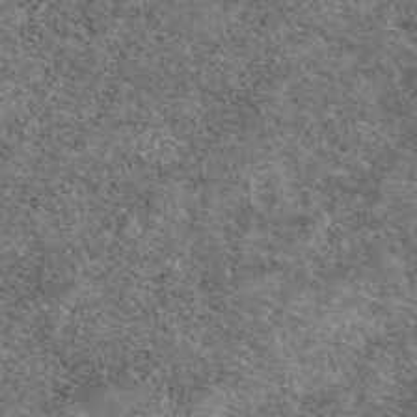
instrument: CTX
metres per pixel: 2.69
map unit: eAb
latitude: 50.0444
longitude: 108.8975
